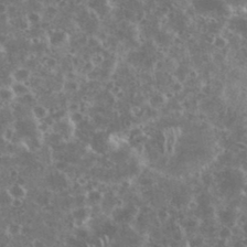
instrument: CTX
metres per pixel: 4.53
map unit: eHh
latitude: 34.8947
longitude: -60.4790
